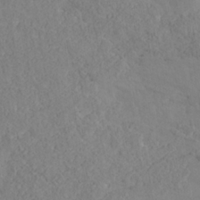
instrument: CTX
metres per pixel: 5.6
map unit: Nhe
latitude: -37.6532
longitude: 139.1998
